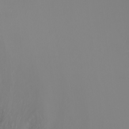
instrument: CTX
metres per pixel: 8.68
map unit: Nhu
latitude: -7.7666
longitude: -73.5183
